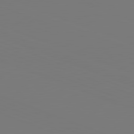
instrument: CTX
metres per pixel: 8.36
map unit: lApd
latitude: 81.8016
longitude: 145.5777
